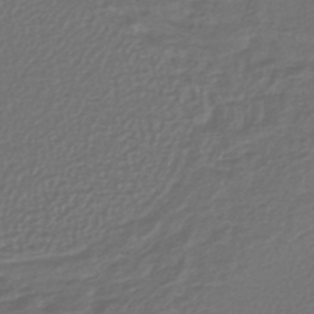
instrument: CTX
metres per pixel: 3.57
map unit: lHb
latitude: -43.5777
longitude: 70.4251
